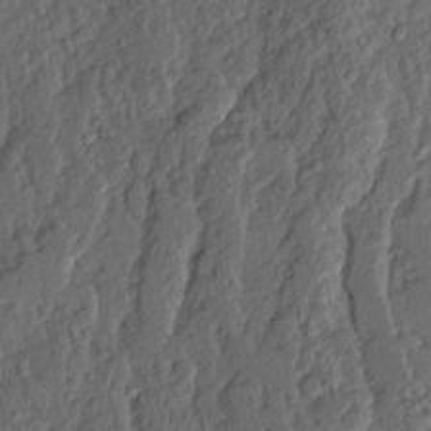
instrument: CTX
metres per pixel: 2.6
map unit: Ave
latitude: 15.0648
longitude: -137.1592
